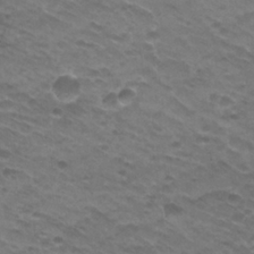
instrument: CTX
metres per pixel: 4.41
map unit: Hto
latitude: 25.2159
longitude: -29.8016
